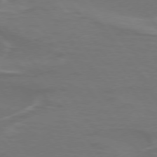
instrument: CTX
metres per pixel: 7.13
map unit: lApd
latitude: 75.1592
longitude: -62.6302
